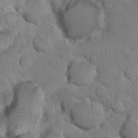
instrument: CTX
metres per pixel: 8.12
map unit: Nhu
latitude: 16.8191
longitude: -32.6113
